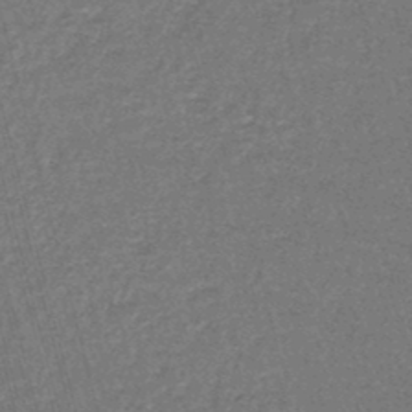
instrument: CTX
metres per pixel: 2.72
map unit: lHb
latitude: -43.7099
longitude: 55.8989
